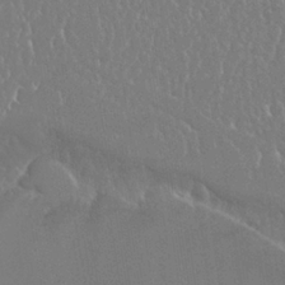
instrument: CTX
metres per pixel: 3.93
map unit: Nhu
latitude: 25.0836
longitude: -59.7639
